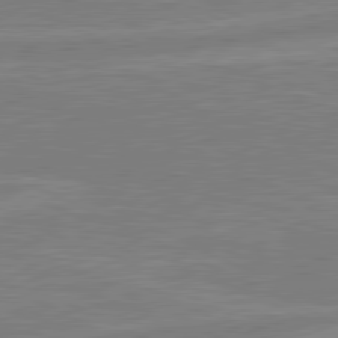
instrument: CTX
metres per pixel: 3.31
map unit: lApd
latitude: 80.9136
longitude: -170.4601
